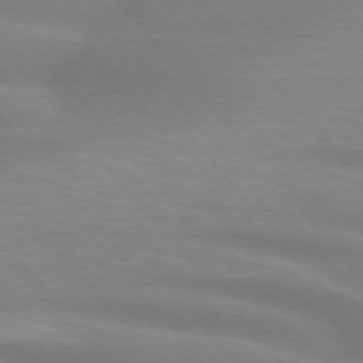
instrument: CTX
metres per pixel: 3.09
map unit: lApd
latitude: 74.0822
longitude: -60.8191
